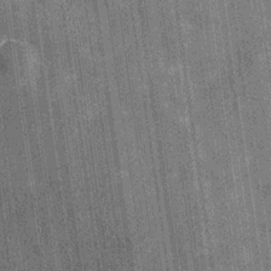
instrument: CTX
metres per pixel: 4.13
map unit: Hve
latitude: -30.3495
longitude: 92.2173
